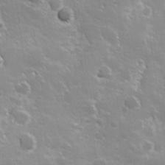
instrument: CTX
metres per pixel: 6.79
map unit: Hve
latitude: 23.8772
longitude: 146.9919
